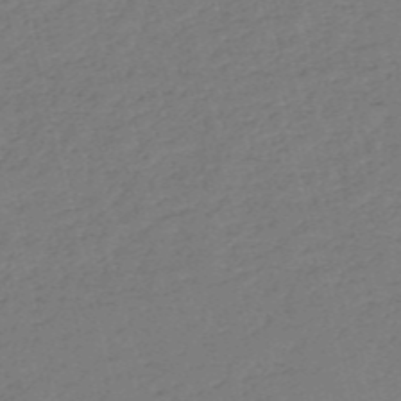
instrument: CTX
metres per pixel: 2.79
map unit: HNb
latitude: -54.1228
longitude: -39.6505
